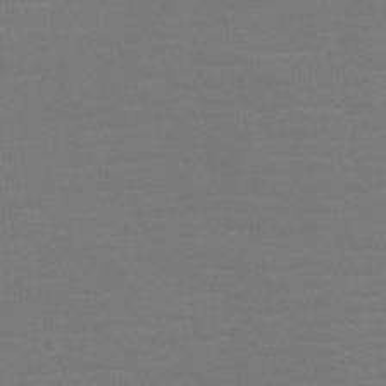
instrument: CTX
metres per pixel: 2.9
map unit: Ht
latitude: -6.0850
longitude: -25.4426
